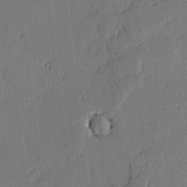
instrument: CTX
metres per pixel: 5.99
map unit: lAvf
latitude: -1.7667
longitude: -107.1592
